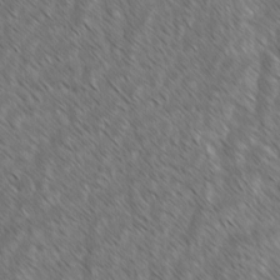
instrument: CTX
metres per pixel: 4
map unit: lAvf
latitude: -2.0283
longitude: -114.1766
